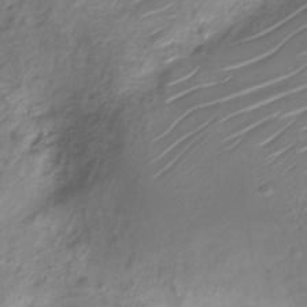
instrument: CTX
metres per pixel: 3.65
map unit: Nve
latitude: -19.7289
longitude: 105.8800
